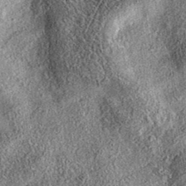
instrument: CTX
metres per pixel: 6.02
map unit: eAb
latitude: 37.4615
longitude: 108.2928
